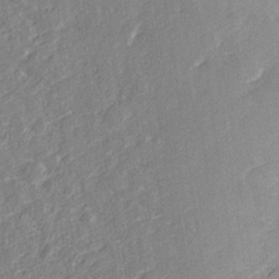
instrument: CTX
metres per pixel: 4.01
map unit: Nhe
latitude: -36.0472
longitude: -177.1781
